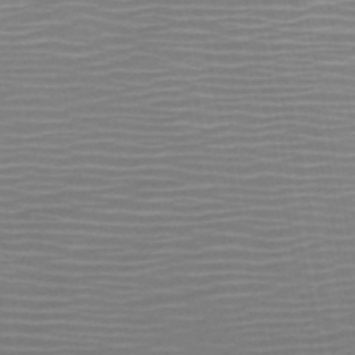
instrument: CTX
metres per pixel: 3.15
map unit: HNb
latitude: -51.4265
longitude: -47.7261
